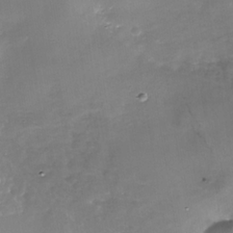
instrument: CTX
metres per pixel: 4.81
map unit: Nhe
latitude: -35.7855
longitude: -90.0822
